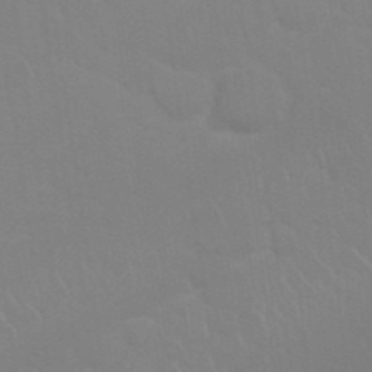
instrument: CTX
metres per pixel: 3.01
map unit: Nhu
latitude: 26.9703
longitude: -61.6316
